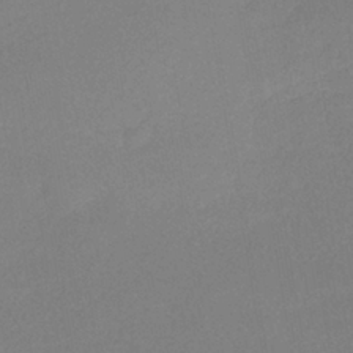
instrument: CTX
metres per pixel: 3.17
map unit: HNhu
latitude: -40.1983
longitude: 94.8219
